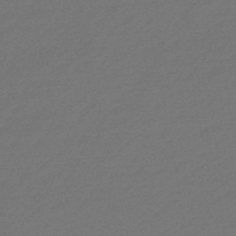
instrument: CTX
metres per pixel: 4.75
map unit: eHb
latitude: -47.6910
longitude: 85.8044
